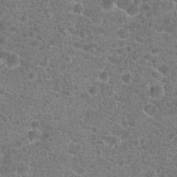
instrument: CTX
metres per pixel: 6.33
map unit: Hto
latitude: 19.8016
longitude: -43.0270
